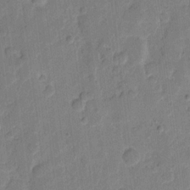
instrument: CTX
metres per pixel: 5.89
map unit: eHh
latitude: 10.5168
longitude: -65.6883
